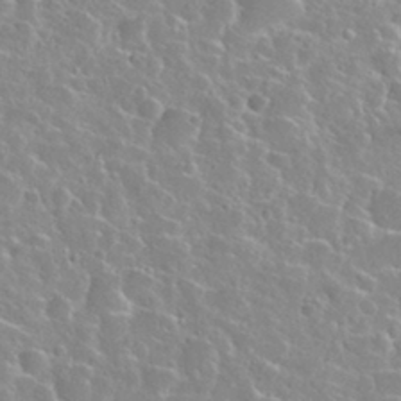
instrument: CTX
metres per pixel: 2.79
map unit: Nhu
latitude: 29.6316
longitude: -52.6491
